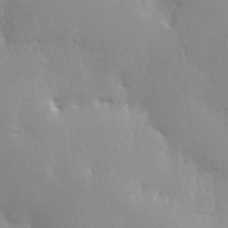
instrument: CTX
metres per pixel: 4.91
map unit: Nhe
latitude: -1.5588
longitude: -59.5182
